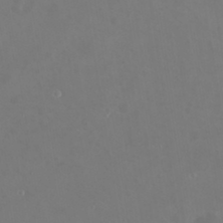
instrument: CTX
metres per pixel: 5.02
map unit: Nhu
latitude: 23.7827
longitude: -62.4034
